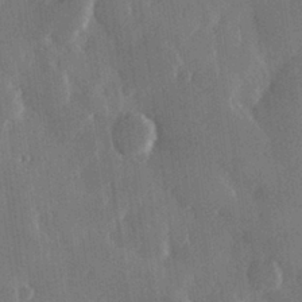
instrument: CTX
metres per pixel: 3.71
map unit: Hve
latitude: 28.3467
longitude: 149.4266
